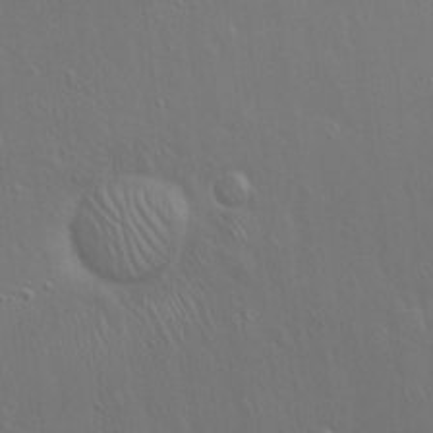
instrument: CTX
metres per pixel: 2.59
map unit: Hto
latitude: 18.1389
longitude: -56.5545
